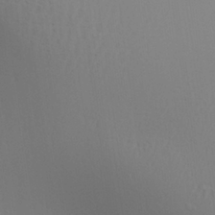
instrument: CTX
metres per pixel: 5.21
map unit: Aa
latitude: 27.8206
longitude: -136.5357
